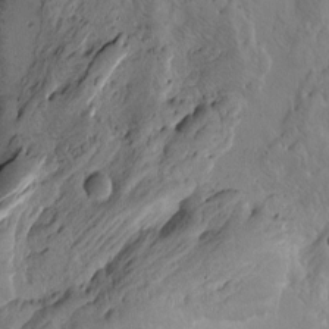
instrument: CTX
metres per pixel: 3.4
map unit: Htu
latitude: -3.7288
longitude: -177.0269
